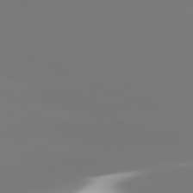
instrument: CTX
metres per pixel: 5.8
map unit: lApd
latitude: 81.7072
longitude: -149.1214
